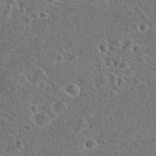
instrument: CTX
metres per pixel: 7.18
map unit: Hto
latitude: 23.5749
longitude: -48.0255
